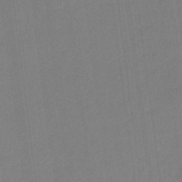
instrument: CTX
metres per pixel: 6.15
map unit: eHb
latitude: -46.5762
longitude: 87.1431
